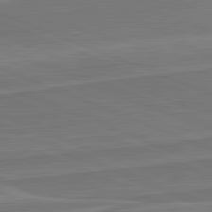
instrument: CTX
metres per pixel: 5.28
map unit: lApd
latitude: 82.2522
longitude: 141.4454
